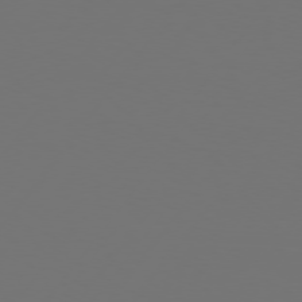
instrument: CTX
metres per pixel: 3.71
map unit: Hpe
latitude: 75.2348
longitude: -129.9528
